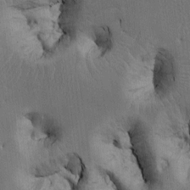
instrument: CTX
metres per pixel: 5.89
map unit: Htu
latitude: -4.7463
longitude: 156.7085
